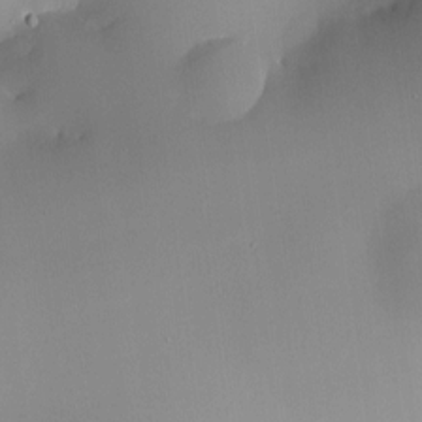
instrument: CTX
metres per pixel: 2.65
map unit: HNhu
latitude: 6.3467
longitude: 8.7652
